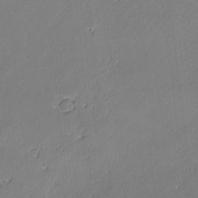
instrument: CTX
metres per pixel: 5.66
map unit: lAvf
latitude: -1.7289
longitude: -106.4790
